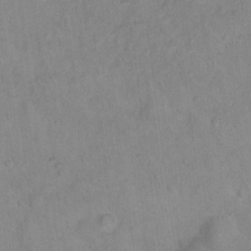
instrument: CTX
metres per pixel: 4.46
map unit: Hto
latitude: 16.1389
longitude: -40.5356
